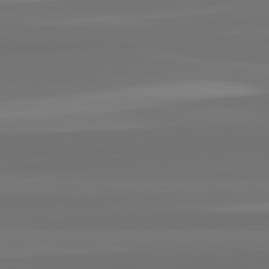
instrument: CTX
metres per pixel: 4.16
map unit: lApd
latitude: 82.9135
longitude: 166.2739
